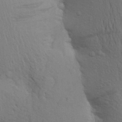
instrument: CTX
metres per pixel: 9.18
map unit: Aa
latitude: 24.7246
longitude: -148.8191
